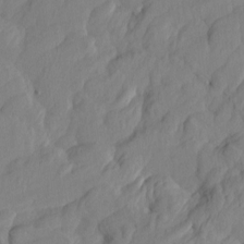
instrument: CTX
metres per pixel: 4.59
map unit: Htu
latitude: -8.1795
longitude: 177.8989
